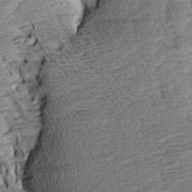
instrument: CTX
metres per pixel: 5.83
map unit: Aa
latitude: 8.1389
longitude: -139.8394
